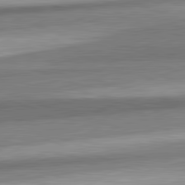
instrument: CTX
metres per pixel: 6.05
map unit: lApd
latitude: 82.3278
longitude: 178.5951
